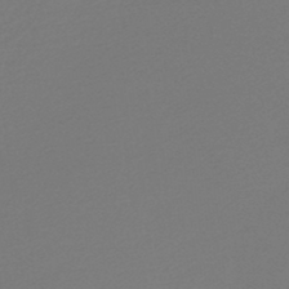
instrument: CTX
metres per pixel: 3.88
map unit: lHb
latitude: -47.0675
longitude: 65.7667
